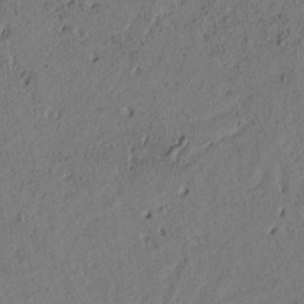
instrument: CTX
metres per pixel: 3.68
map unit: lAvf
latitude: 7.8205
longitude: 164.2173
